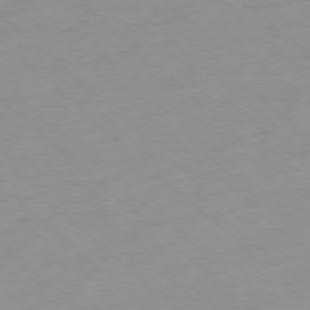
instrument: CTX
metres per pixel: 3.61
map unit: Hpe
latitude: -78.4062
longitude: -21.0837
